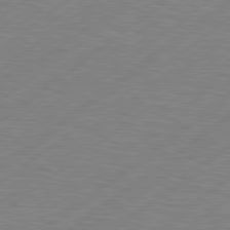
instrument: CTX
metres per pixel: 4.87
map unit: Hpe
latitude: 79.1592
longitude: -120.5924
